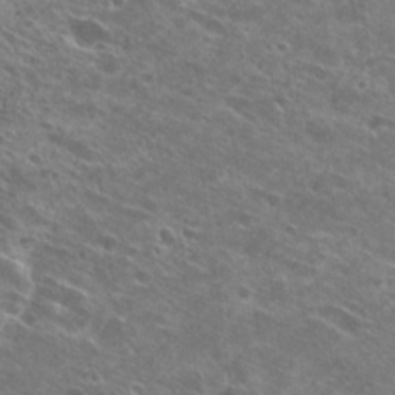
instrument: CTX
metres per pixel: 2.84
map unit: Hto
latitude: 26.8002
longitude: -41.8394
